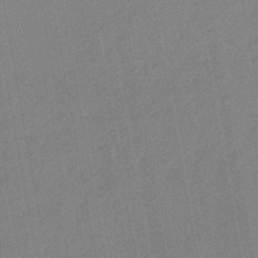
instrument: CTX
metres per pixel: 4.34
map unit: eHb
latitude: -44.0850
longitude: 86.2173
